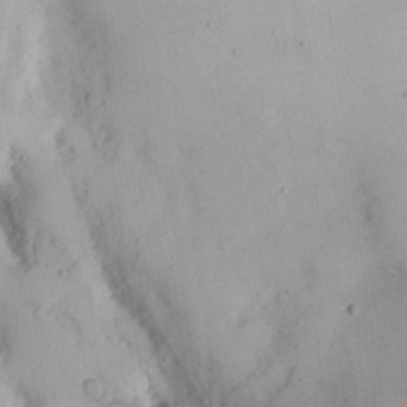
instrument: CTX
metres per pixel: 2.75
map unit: Nhu
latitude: 16.9514
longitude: -74.0822
